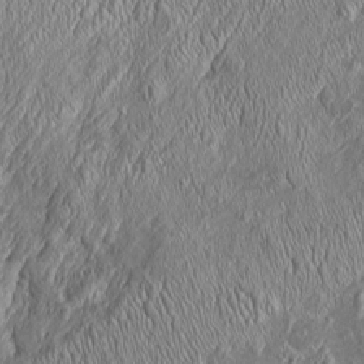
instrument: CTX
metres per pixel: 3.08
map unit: Htu
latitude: -6.5574
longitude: 157.4454
